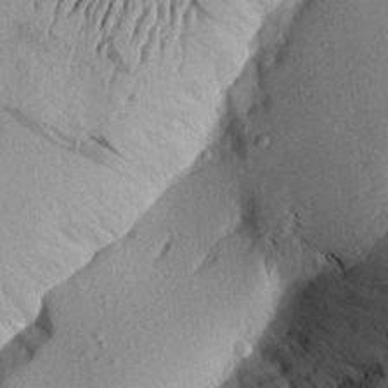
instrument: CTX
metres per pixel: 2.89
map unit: Aa
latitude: 18.4790
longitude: -145.8016
